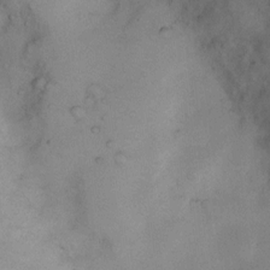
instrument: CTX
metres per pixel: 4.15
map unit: Nhu
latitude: 8.8191
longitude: -23.1214
